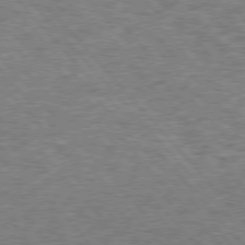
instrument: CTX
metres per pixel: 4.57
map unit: Hpe
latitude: 75.8961
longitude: -135.8772
